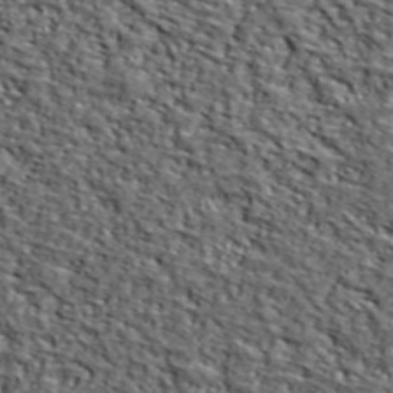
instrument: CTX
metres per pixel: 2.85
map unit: lHvf
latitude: 39.4048
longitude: -87.0647
